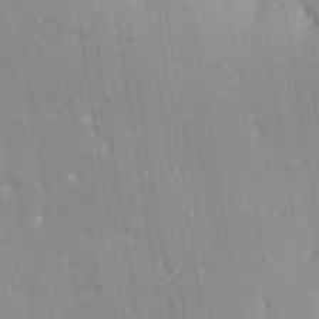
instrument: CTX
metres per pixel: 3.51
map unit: Aa
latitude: 33.2537
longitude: -144.8191
